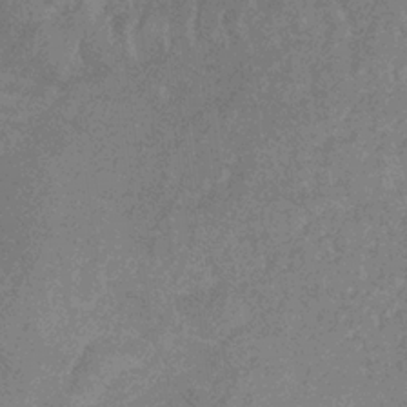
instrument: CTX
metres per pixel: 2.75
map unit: lHb
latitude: -32.5574
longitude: 68.9541
